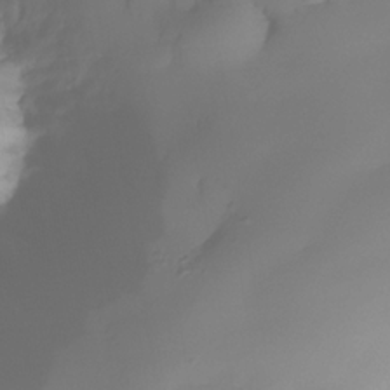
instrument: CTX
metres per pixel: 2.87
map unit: Nhe
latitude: -35.2565
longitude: -144.4223
